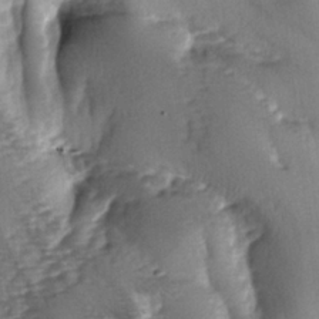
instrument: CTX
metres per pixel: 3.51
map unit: lAa
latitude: -6.6896
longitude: -126.3656
